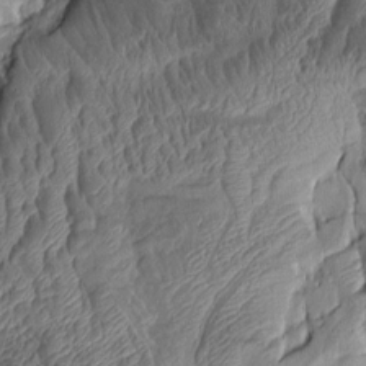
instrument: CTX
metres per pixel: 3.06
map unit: Aa
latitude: 7.2537
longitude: -128.3278
